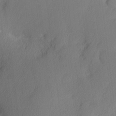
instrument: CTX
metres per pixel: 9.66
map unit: Nhu
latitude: 2.1011
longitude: -75.8772
